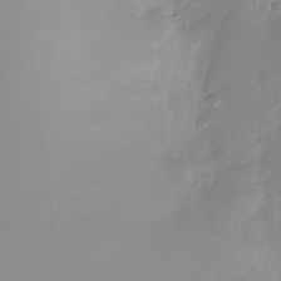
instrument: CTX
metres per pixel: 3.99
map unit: Nhu
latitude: -24.8597
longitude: -71.3670
